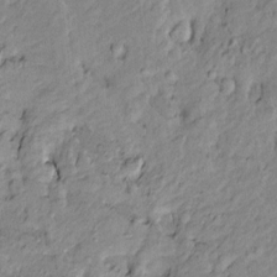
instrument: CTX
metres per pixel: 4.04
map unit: Htu
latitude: -9.8800
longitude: 177.0486
